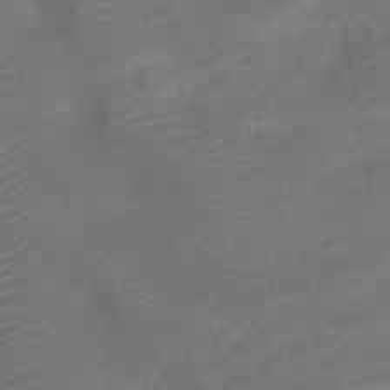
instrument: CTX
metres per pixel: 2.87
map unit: Nve
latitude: -19.8044
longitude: 106.5574
